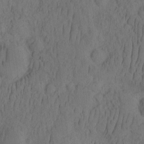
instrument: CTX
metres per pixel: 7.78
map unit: eHh
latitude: -2.4062
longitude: 17.3132
